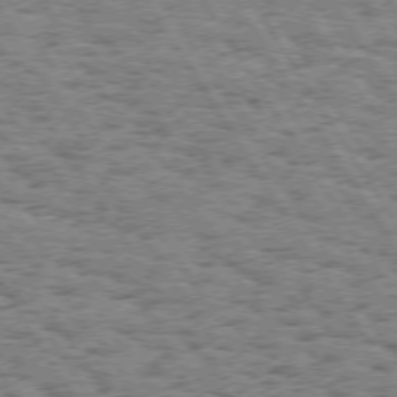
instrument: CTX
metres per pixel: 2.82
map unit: Hpe
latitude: 73.8962
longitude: -133.4993
